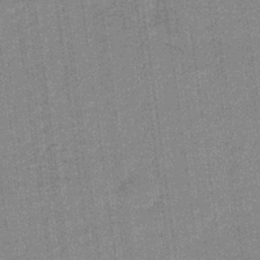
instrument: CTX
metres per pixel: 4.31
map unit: lHb
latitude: -40.1417
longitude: 69.5966
